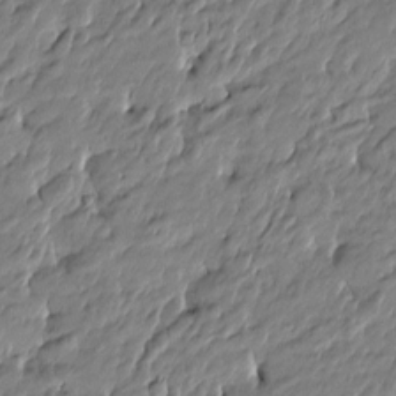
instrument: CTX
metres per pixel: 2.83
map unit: Htu
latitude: -5.2187
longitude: 177.2943
